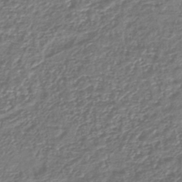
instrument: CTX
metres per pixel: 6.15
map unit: lHb
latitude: -42.6896
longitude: 76.2550
